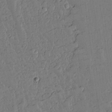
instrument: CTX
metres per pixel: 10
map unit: lAvf
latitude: 15.1781
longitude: -127.4993
